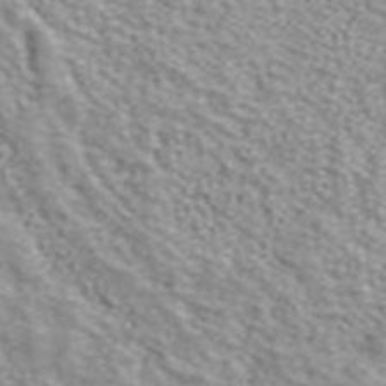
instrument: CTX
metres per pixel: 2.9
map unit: ANa
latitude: 40.0255
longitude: 24.2928
